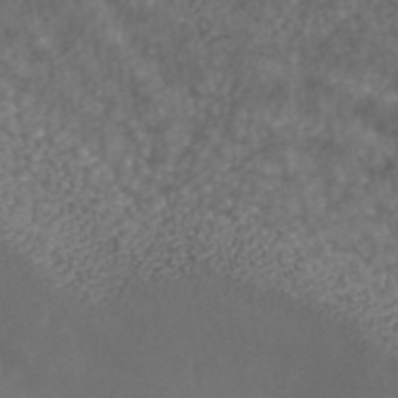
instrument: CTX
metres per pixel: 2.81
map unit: ANa
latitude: 43.0647
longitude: 23.9367
